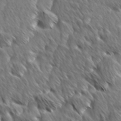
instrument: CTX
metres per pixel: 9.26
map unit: Ave
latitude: 8.9892
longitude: -105.8395
